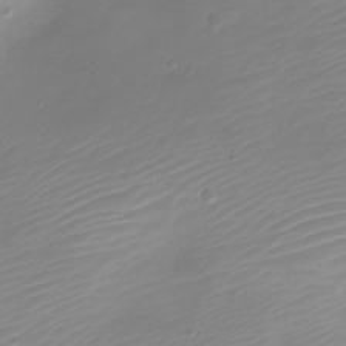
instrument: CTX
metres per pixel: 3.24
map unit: Nve
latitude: -21.7288
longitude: 105.8800
